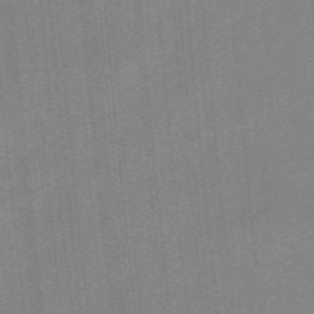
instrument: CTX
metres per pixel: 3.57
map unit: eHb
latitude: -44.2362
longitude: 87.6533
